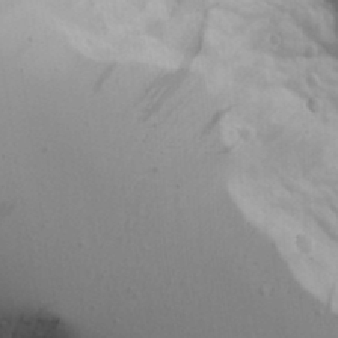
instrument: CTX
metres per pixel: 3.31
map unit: Aa
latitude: 16.6491
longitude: -125.4615
